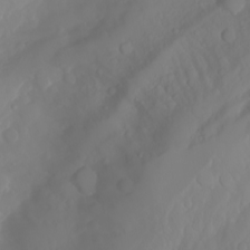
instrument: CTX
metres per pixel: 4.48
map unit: Nhu
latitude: -6.8219
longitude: -89.1215
